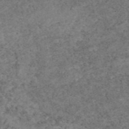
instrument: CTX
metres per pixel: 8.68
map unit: eAb
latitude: 47.3104
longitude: 115.2376
